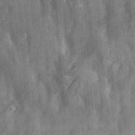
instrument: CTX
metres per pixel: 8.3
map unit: Ave
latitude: 18.6679
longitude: -131.8017
